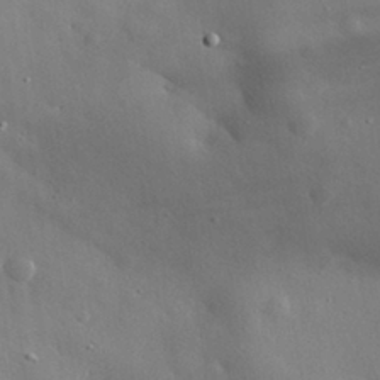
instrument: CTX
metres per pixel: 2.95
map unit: eHh
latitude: 30.6113
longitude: -80.7057
